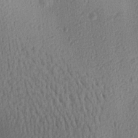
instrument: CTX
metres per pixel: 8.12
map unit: Aa
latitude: 25.9150
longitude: -145.1592
